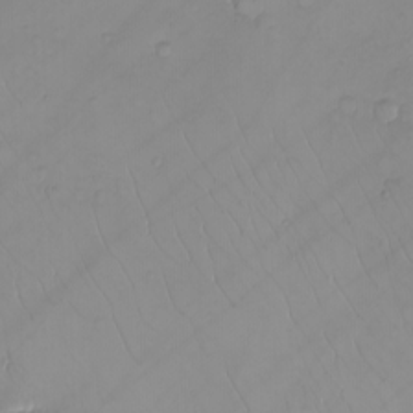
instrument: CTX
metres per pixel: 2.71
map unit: eHh
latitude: -9.9745
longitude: -66.9702
